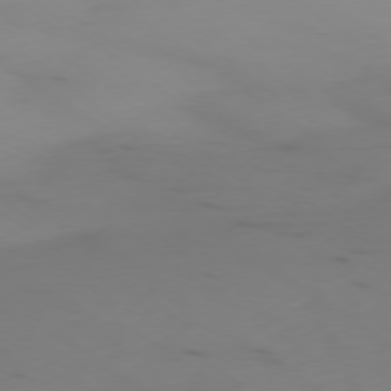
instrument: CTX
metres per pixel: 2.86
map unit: Ap
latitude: -78.0472
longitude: -65.8205
